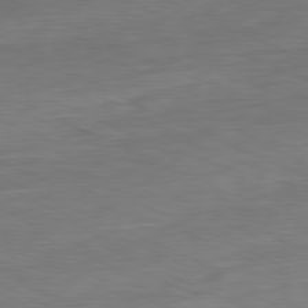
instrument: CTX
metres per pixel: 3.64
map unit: Ap
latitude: -81.4266
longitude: -76.3845
